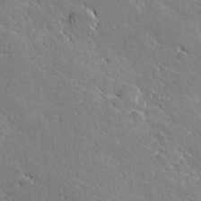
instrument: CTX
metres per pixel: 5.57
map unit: lHvf
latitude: 27.1592
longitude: 141.6344
